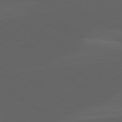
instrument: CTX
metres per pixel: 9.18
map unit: lApd
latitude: 82.1199
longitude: 131.4076
